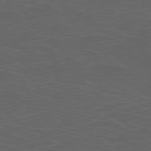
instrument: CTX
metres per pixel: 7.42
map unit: Ap
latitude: -77.3321
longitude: -75.8772
